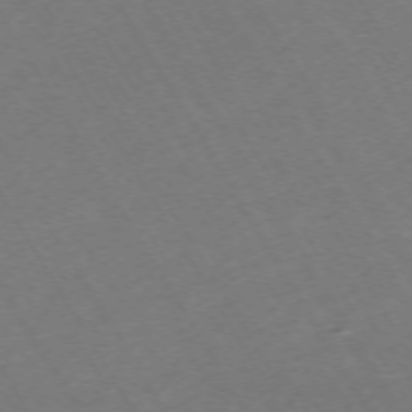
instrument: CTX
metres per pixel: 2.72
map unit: Hpe
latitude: -72.5574
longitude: 9.4832
